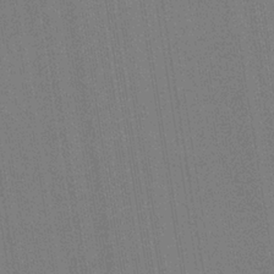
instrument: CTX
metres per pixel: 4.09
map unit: HNb
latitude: -35.2754
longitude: 55.1431
